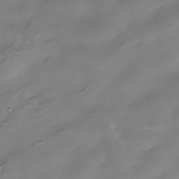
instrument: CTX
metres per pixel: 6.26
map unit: Nhe
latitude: -36.3873
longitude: -90.1389
